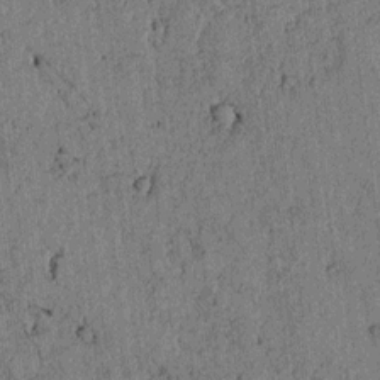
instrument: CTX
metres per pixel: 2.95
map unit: lAvf
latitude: 4.2333
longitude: 158.4440
